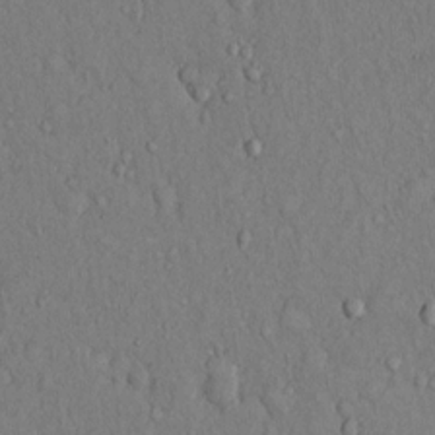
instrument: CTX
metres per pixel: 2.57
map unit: Hto
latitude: 12.8380
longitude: -58.3089
